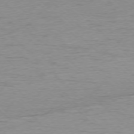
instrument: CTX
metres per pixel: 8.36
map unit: Ap
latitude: -75.7100
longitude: -77.8961
